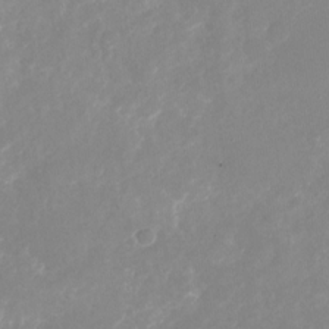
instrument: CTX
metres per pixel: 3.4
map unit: Nhu
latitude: -25.5588
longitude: -73.0459
